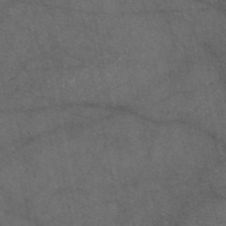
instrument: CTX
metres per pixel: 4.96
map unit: eAb
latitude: 47.1781
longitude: 111.5966
